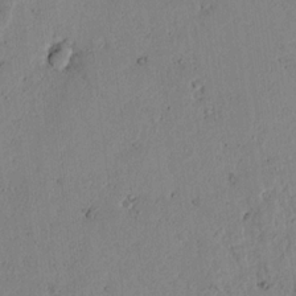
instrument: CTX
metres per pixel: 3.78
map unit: lAvf
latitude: 7.4615
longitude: 169.4076
